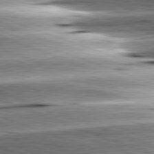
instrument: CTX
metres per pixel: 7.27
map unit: lApd
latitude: 81.5938
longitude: -151.8016
